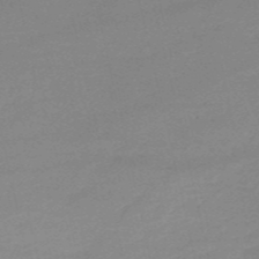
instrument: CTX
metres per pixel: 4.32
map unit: HNb
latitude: -52.3873
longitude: -41.4426
